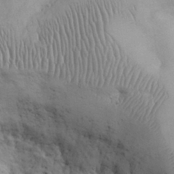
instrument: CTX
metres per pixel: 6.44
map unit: eHh
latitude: 31.4994
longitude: -68.0822
